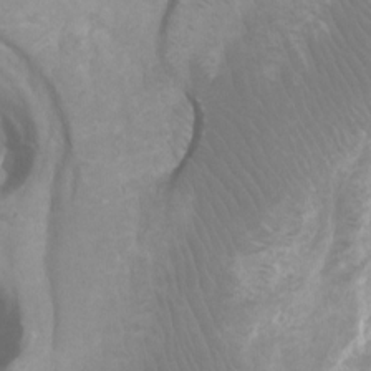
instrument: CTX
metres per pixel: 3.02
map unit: Ht
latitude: -1.7478
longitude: -18.2144
